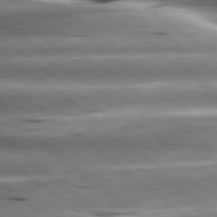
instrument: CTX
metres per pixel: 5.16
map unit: lApd
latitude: 80.6490
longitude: -143.5560
